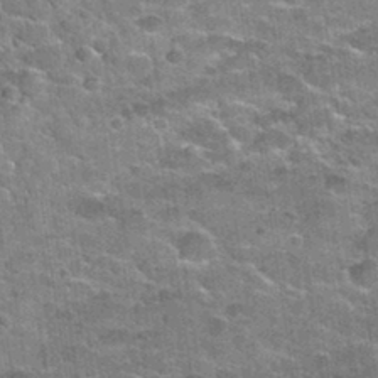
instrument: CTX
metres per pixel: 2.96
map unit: Nhu
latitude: 32.3845
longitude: -52.0255
